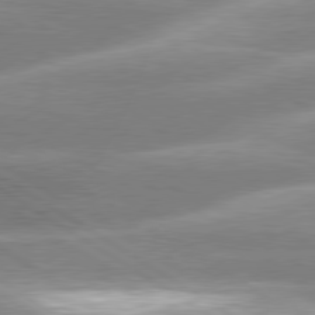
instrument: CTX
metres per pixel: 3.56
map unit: lApd
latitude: 80.1200
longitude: -134.9702
